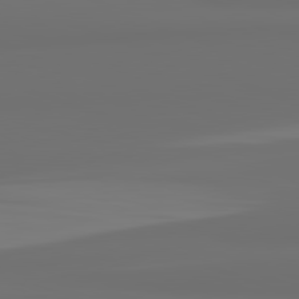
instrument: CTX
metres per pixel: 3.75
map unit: lApd
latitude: 82.2144
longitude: 163.7855
